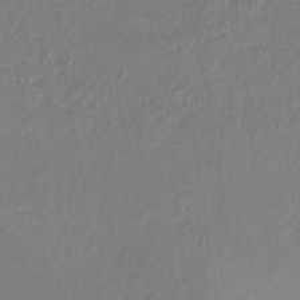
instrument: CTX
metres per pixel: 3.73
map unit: lHb
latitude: -34.1228
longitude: 64.4629
